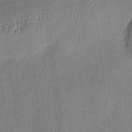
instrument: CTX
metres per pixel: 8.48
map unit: eHh
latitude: 4.4979
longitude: -74.2145
